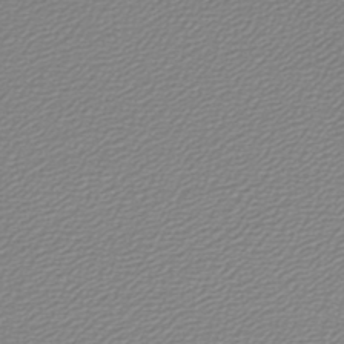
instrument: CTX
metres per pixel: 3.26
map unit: lHb
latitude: -45.4454
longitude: 61.7289
